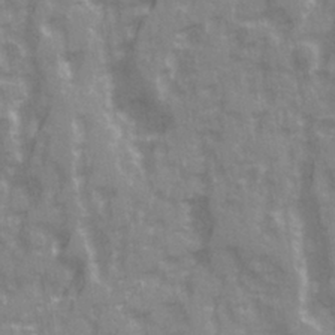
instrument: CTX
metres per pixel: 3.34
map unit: Ave
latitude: 20.6680
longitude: -132.3278
